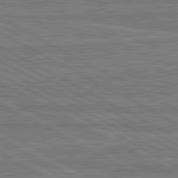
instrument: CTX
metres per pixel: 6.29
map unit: lApd
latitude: 81.1403
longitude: 168.8786
